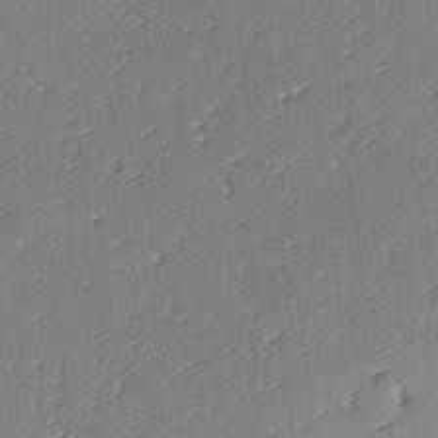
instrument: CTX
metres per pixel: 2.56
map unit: lAvf
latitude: -2.7463
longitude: -106.6113
